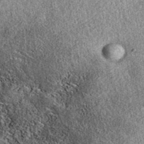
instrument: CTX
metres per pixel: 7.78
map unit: eAb
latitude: 38.3845
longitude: 108.5763
